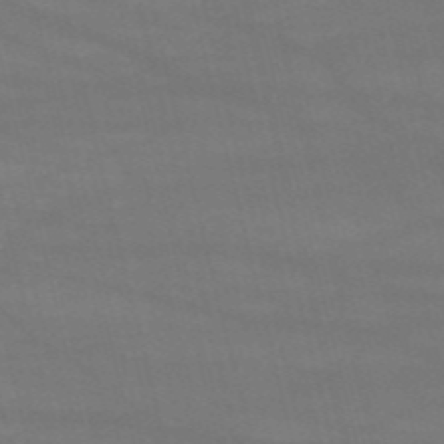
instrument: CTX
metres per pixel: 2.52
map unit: HNb
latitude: -54.1039
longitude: -37.5938
